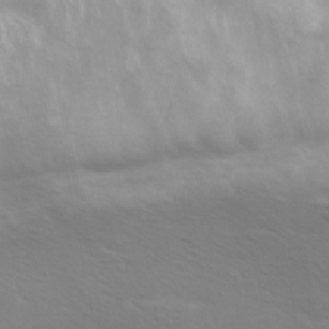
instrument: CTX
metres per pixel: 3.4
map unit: Ave
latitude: 11.3860
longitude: -104.3468
